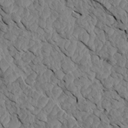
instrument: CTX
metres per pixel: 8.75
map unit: Aa
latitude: 14.8002
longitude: -142.1200
